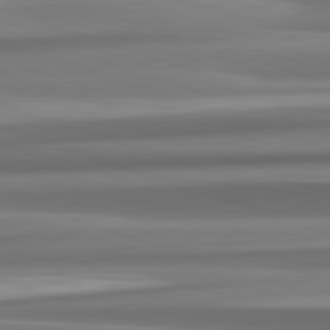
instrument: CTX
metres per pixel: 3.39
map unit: lApd
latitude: 82.6679
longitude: 175.7666
